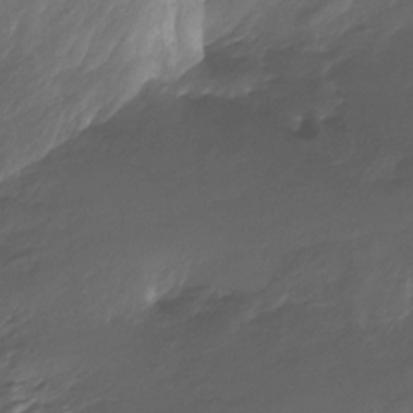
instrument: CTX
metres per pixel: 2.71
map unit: Htu
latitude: -13.8611
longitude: -44.8569
